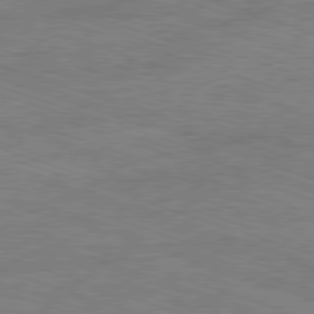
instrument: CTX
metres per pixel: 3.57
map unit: Ap
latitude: -81.5777
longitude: -72.2145
